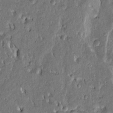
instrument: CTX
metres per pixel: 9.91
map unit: Htu
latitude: -1.3888
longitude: 148.8786
